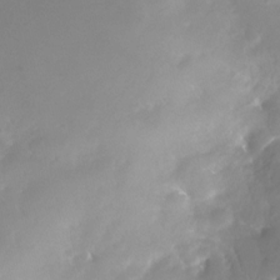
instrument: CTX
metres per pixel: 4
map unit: Nhe
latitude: -28.8408
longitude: -109.8961
